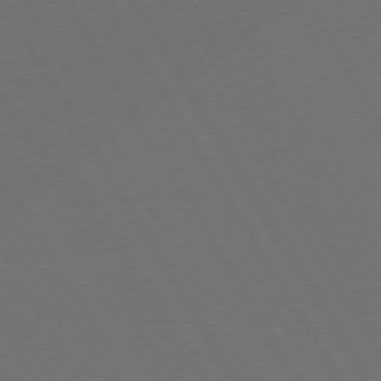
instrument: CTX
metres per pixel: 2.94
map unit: Hpe
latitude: 73.6316
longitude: -127.7450
